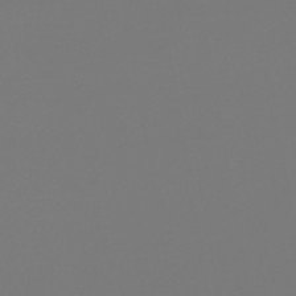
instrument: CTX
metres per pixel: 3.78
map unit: lHb
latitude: -47.2187
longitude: 71.1053
